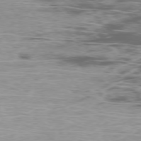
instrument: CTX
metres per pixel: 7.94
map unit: Ap
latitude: -76.5574
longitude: -69.2348
